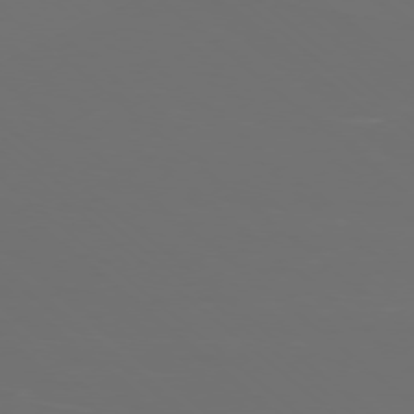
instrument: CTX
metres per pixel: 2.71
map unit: Ap
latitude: -77.7667
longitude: -95.0837
